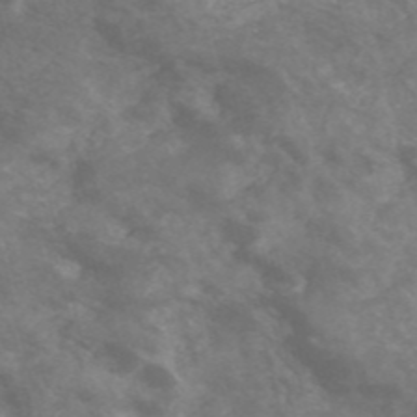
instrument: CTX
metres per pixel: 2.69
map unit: HNhu
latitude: -47.8422
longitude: 28.2740
